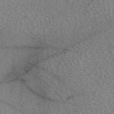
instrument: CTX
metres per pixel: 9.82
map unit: eAb
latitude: 50.3467
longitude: 115.1998
